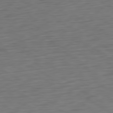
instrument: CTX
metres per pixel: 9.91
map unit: Ap
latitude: -80.5574
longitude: -68.2712
